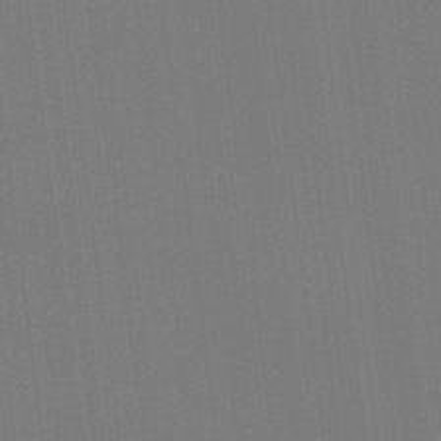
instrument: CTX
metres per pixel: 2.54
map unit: Hve
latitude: 18.5734
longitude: 150.0472
